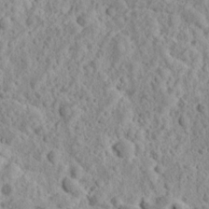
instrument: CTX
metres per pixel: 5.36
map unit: Ave
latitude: 18.1389
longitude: -135.1781
